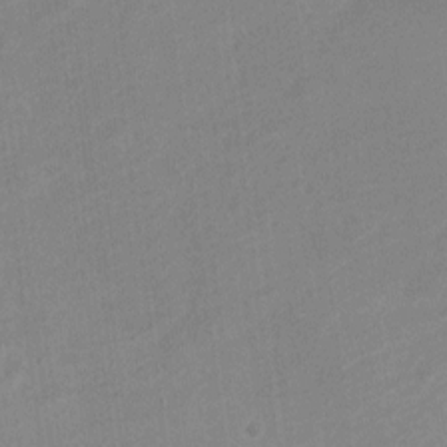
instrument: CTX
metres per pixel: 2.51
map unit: Nve
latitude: -19.0109
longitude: 108.3117
